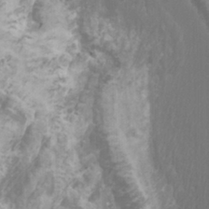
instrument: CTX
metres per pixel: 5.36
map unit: Htu
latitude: -6.5384
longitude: -75.2537
